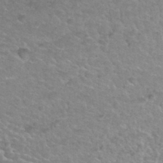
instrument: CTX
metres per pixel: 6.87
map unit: Hto
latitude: 34.5545
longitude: -49.4804
